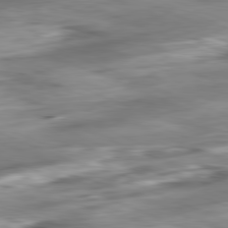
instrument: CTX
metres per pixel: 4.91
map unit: Ap
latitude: -81.8612
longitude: -80.8191
